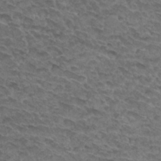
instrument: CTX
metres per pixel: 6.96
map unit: Hto
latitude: 33.1403
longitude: -47.9528
